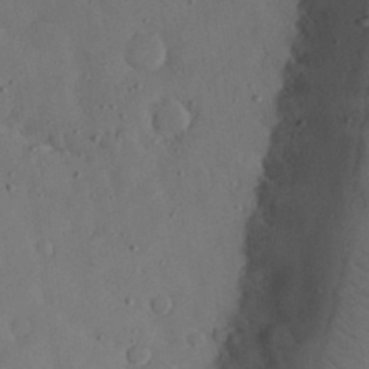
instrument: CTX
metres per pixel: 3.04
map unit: lHvf
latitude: 19.1403
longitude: -112.4223
